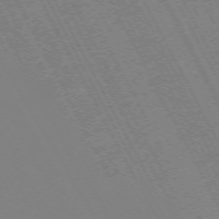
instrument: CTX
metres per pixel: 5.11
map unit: Hpe
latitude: -72.6518
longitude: 10.6708
